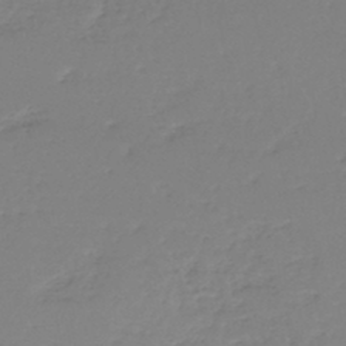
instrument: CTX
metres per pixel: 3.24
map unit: eHh
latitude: -45.3510
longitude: -29.4993
